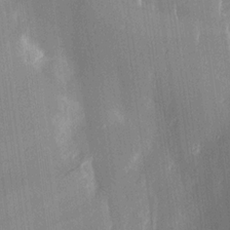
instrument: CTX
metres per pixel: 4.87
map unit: Aa
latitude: 16.8947
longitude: -148.2145
